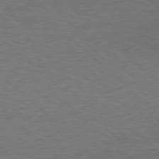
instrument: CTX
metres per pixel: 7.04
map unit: Hpe
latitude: 77.7638
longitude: -150.2522
